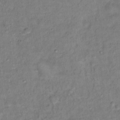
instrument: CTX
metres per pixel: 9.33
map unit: Ht
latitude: 15.0270
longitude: -37.0459
